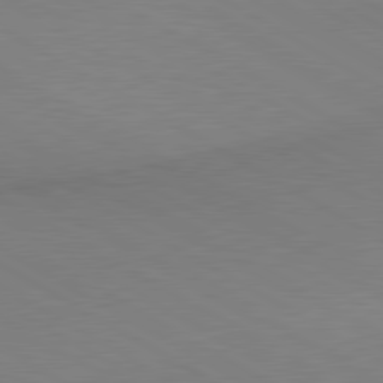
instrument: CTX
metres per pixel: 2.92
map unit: lApd
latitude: 80.4223
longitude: 163.7855
